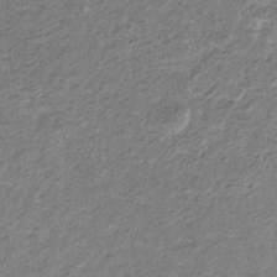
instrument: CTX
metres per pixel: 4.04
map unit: eHb
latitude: -31.2943
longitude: 69.0675
